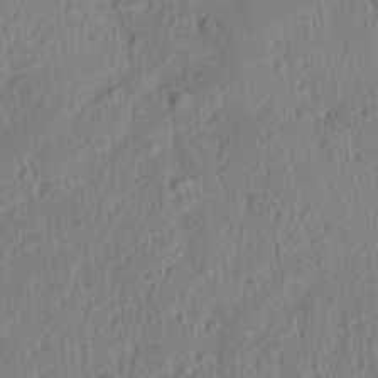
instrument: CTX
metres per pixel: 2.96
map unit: Aa
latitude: 27.7072
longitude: -137.4238
